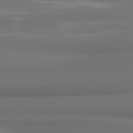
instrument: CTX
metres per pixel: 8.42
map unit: lApd
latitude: 81.6127
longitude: 172.0283
